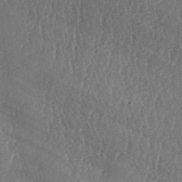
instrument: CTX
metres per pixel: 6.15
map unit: lAa
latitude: -6.8219
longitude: -129.5182
